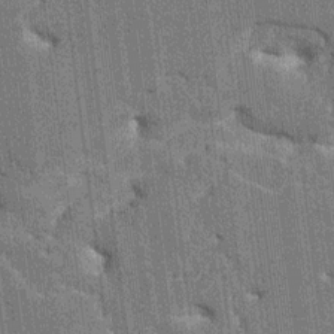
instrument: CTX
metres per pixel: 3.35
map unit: HNhu
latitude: 6.0633
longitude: -5.9906
